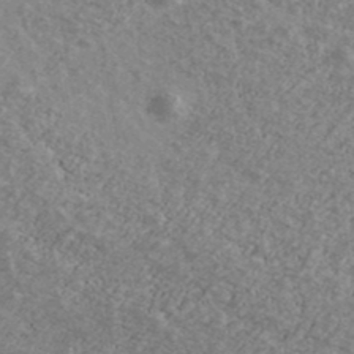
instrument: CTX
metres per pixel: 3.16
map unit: Ave
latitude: 39.9528
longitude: -110.2334
